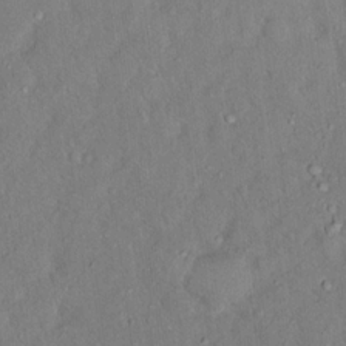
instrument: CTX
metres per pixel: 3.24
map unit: Ht
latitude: 14.6113
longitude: -37.5182
